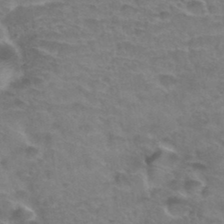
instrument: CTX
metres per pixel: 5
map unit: Hto
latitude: 34.3656
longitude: -44.4034
